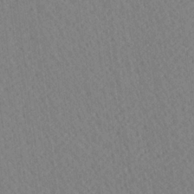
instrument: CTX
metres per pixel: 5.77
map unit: Ave
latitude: 20.8002
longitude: -139.1970
